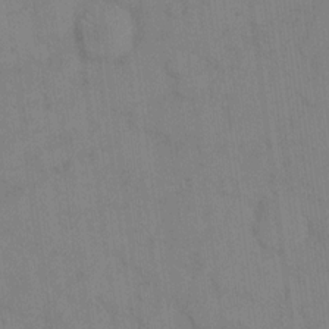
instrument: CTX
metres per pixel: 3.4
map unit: eHh
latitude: 13.2159
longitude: -62.5168
